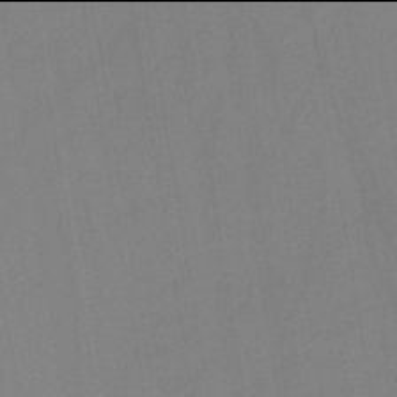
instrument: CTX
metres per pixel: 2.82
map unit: HNb
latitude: -46.0094
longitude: -39.7072
